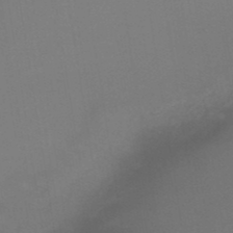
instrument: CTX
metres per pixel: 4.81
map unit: lHb
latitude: -48.5574
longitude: 67.6911
